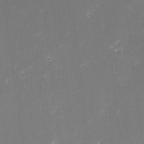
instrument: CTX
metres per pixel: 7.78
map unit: eHh
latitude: -3.1998
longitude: -86.2144
